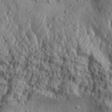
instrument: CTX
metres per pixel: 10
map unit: Aa
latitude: 31.8395
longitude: -136.0633
